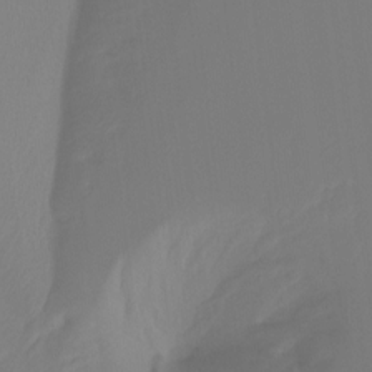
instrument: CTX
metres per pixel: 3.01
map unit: Ht
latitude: -15.5966
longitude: -42.7624
